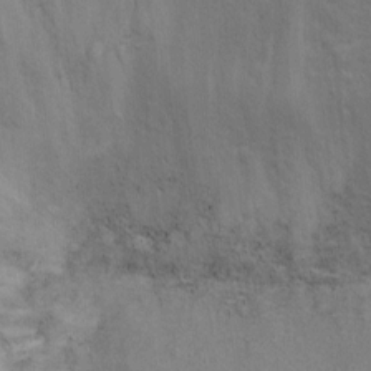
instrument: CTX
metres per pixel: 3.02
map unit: Ht
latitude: 5.4426
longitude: -37.1970
